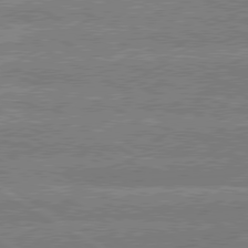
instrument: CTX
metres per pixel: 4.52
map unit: lApd
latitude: 79.5749
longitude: -133.9717
